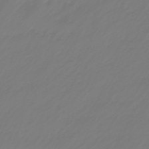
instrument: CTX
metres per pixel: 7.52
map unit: eHb
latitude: -46.5384
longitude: 82.7463
